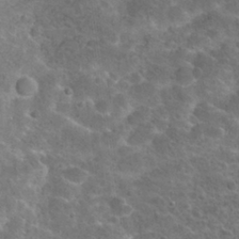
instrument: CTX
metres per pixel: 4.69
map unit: Hto
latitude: 22.5924
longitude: -47.7828
